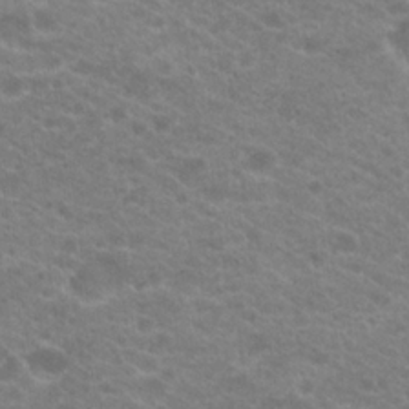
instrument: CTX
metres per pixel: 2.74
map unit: Hto
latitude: 20.4790
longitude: -38.2711
